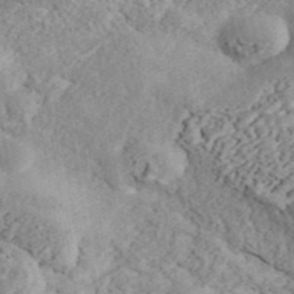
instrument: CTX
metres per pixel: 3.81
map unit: ANa
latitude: 44.5734
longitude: 45.7856
